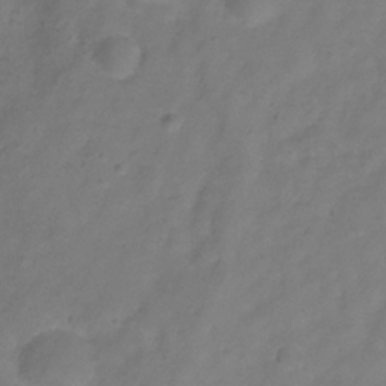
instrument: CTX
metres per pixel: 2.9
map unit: Hve
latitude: -33.1054
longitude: 91.8612
